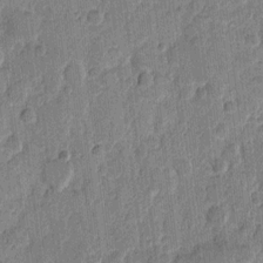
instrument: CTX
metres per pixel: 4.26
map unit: eHh
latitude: 10.3467
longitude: -65.9906
